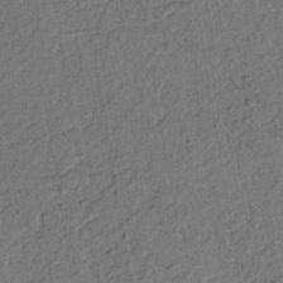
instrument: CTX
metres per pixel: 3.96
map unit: lAvf
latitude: 8.9514
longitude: 165.0487
